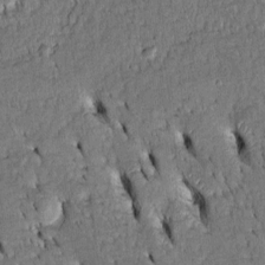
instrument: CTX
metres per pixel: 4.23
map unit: Htu
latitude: -3.5966
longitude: 151.5210
